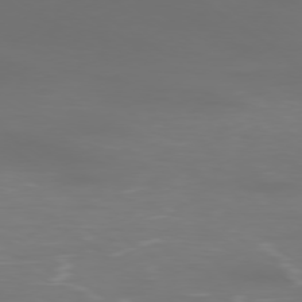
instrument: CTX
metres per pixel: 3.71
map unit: Ap
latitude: -79.3509
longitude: -92.9324
